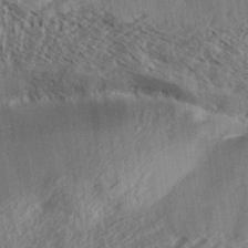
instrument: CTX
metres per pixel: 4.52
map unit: Aa
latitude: 33.1214
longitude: -139.4804
